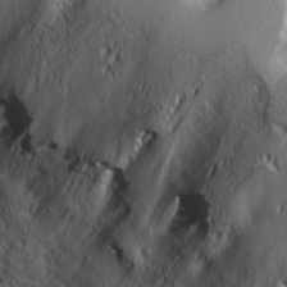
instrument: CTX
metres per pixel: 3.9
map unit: lHvf
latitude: 27.4427
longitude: 142.0283
